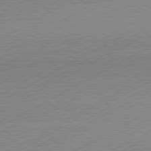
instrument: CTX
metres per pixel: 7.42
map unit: Hpe
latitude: -81.5399
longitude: 13.4077
